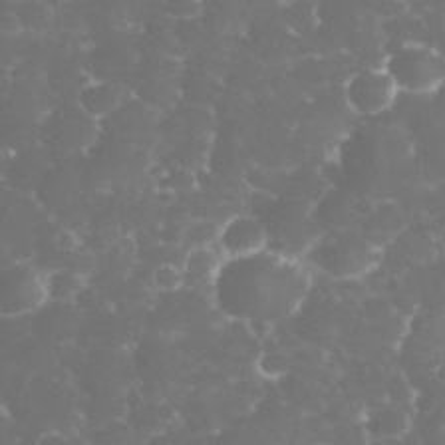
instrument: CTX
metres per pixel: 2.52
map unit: eHh
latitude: 32.7624
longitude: -63.2159
